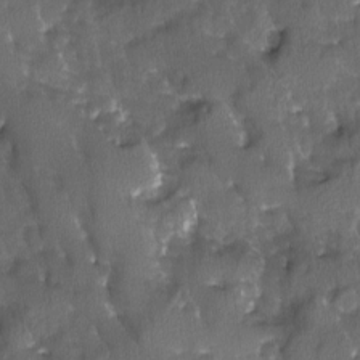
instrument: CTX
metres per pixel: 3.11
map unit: Ave
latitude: -11.3699
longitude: -119.1781
